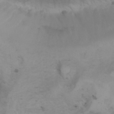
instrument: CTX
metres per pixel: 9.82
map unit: Aa
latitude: -3.3320
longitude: -73.1593
